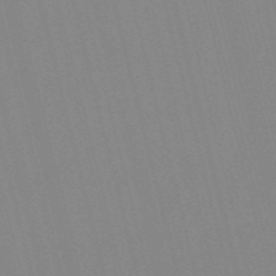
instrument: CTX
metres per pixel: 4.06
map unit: Nve
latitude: -57.0108
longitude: 61.5777
